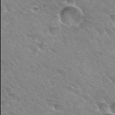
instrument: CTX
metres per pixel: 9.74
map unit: Hto
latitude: 31.8395
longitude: -45.9906
